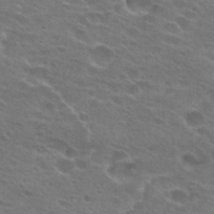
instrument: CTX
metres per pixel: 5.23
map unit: Hto
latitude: 24.6301
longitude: -43.8583
